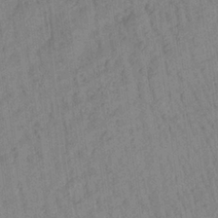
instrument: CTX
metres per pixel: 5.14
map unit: Aa
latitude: 27.2537
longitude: -141.2537
